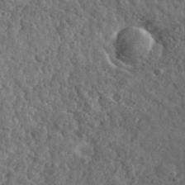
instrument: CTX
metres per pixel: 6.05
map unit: eHh
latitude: 35.7827
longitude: -79.7450
